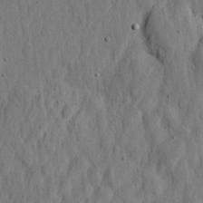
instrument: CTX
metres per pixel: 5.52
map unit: eHh
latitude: 23.8961
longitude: -80.1578
